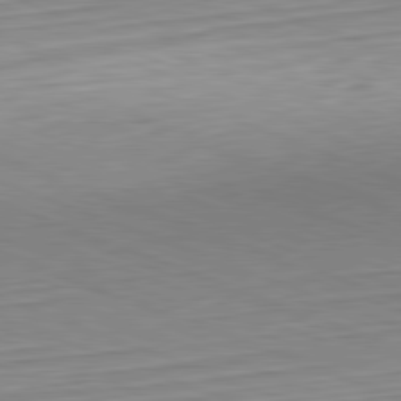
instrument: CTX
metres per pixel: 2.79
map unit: Hpe
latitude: -82.3873
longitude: 12.7085
